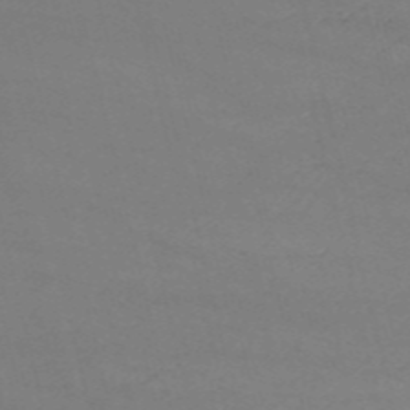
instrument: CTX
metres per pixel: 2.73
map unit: HNb
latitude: -54.7841
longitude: -37.3293
